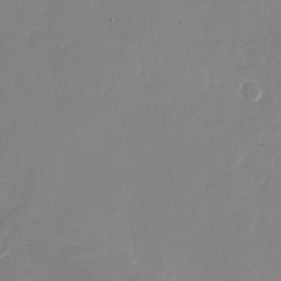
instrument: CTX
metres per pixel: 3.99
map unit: Nhu
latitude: -28.3117
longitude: -68.8380
